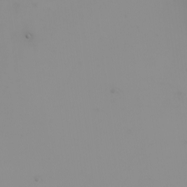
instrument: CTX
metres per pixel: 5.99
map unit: Nhu
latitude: -4.5762
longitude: -90.9136
